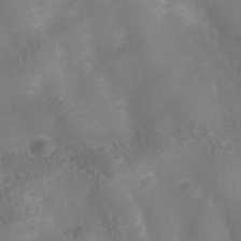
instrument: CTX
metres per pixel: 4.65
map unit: Nhe
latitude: -37.7477
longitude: -117.6883
